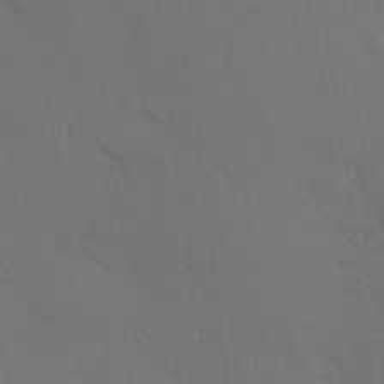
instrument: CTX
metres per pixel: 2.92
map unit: Hve
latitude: 19.6316
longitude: 150.0472
